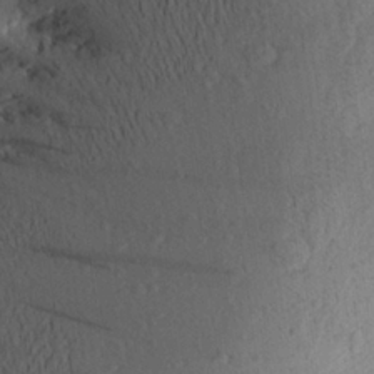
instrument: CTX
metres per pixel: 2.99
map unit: Aa
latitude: 25.4615
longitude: -145.9717
